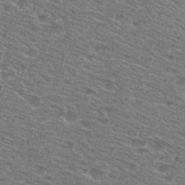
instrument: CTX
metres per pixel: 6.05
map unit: Hto
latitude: 28.6490
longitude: -47.3293
